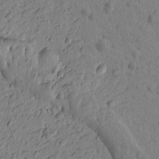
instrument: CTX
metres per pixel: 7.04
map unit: Htu
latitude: -3.1053
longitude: -175.6505
